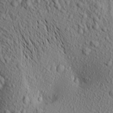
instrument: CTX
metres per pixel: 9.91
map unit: Aa
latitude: 18.1011
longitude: -147.9339
